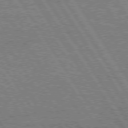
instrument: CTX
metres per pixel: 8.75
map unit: Hpe
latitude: 75.4238
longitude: -154.9892
